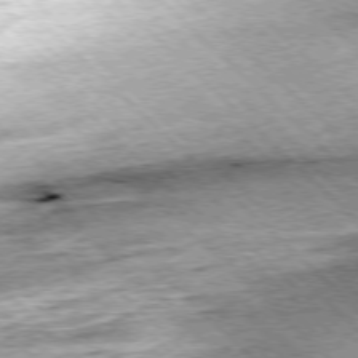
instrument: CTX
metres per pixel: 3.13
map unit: Hpe
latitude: -77.4832
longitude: 14.0094
